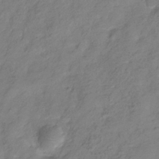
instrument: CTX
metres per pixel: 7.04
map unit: Hve
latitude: -32.8975
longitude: 90.8786
